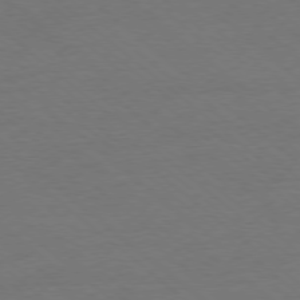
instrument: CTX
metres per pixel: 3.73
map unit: Ap
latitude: -78.2361
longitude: -96.6679
